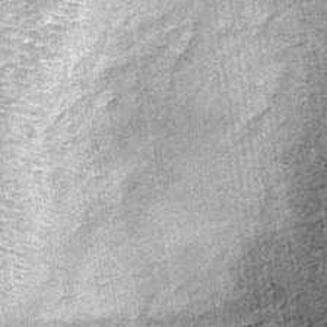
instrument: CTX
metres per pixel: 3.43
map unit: lHb
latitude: -38.7463
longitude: 67.1054
